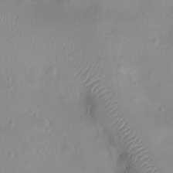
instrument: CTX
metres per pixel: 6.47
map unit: Ht
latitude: -8.7652
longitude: -20.9703
